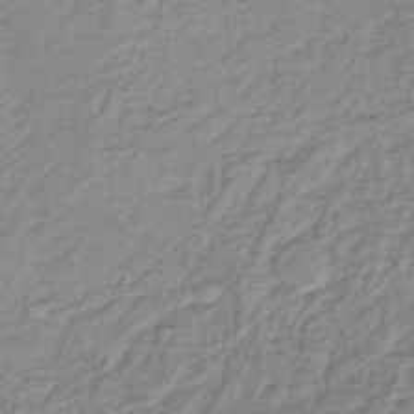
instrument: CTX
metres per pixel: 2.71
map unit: lHb
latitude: -41.7100
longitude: 61.9367
